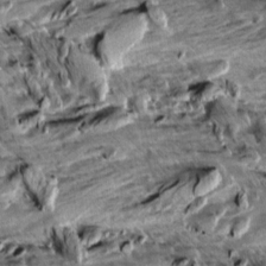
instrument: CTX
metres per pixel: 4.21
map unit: Aa
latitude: 10.8380
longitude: -141.9150
